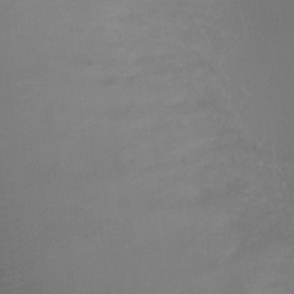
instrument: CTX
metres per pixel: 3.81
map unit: Ht
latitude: -1.2565
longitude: -17.8583
